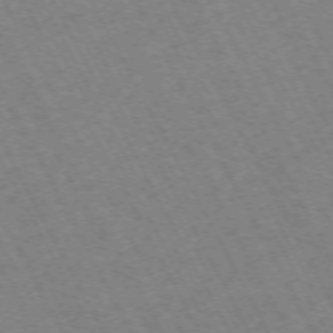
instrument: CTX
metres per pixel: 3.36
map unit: Hpe
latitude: -71.8045
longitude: 9.6722
